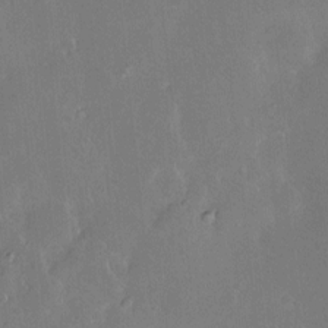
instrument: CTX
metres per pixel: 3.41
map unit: Hve
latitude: -11.1053
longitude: 175.5210
